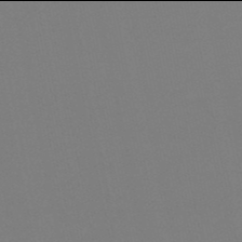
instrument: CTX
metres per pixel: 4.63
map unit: eHb
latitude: -50.0094
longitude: 77.3132
